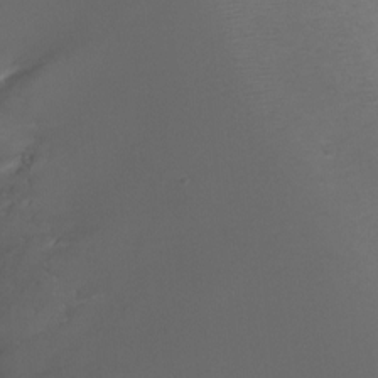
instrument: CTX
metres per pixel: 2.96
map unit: Ht
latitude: -2.1038
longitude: -18.7624
